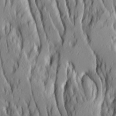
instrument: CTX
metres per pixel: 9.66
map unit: Ave
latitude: 14.1767
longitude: -132.2900
